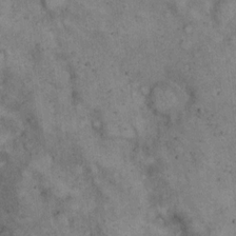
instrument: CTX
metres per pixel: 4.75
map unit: eHh
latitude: 17.1214
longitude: -62.1011
